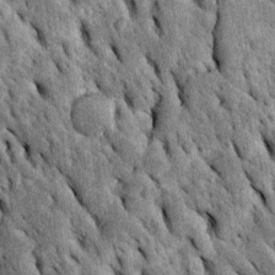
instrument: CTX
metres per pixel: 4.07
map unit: Htu
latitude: -2.3117
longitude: 151.5399
